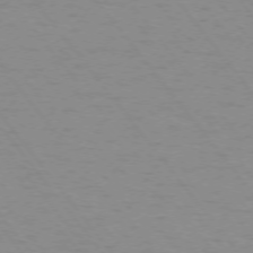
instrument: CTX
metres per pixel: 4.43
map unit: Ap
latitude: -75.3132
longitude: -69.9150
